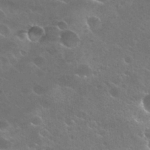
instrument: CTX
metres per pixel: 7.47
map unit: Hto
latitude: 28.1955
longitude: -41.2159
